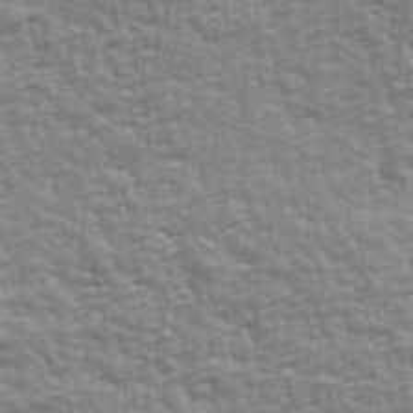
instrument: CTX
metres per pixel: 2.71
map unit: Ave
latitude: 41.5371
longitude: -113.0269
